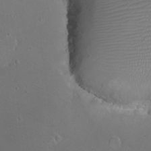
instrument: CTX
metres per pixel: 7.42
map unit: eHh
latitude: -9.1431
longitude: -69.3103
